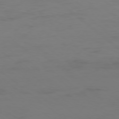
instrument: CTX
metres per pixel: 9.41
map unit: Ap
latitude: -78.0850
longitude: -95.7261
